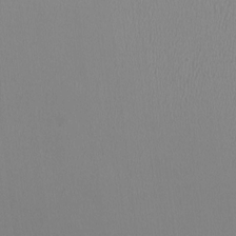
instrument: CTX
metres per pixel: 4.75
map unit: HNhu
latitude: -0.3873
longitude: -0.9702
